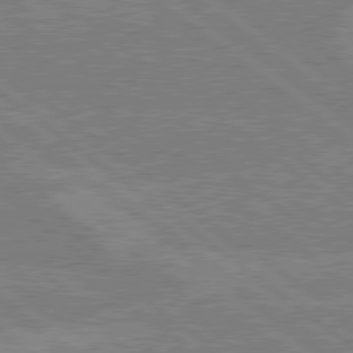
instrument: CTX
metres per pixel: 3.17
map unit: lApd
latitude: 79.0459
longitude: -160.6112
